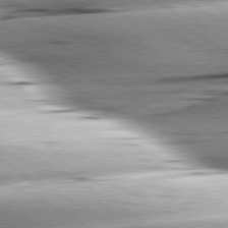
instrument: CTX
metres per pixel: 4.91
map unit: lApd
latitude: 80.0633
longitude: -156.6868
